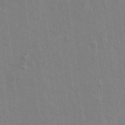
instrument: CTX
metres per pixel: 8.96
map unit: lAvf
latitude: 7.9906
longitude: 166.5385
